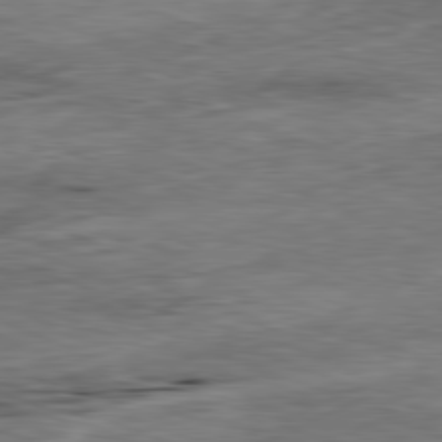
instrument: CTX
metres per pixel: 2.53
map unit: Ap
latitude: -81.9178
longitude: -85.4049
